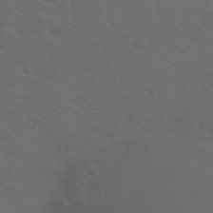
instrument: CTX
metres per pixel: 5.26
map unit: Hto
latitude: 19.9717
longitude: -39.9717
